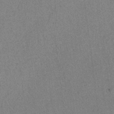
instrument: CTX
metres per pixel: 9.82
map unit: lAvf
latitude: -4.4818
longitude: -109.0836
